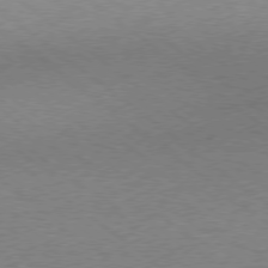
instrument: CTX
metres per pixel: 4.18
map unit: Hpe
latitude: -78.9163
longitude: -15.4805
